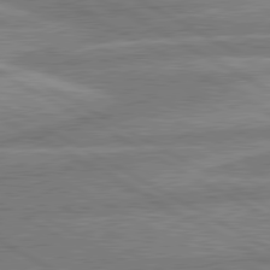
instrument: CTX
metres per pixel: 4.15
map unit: lApd
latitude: 80.5735
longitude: -171.2348
